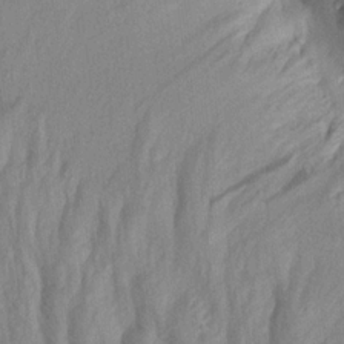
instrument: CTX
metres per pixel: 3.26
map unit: Aa
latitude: 19.0836
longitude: -146.9136
